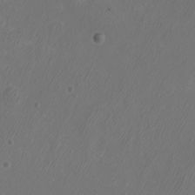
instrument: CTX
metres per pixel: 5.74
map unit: eHh
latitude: -7.2187
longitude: -76.3089
